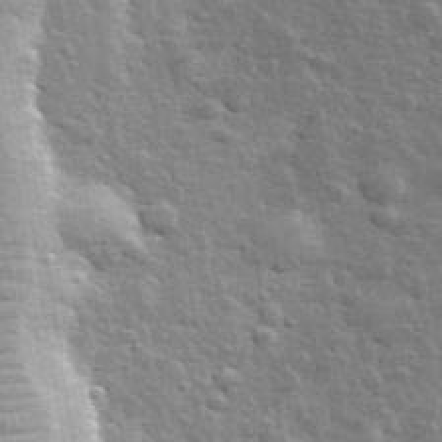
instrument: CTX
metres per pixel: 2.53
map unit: lHvf
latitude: 34.2522
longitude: -81.6127
